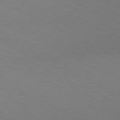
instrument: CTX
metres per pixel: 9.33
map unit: Hpe
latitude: -81.2187
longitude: 13.1998
